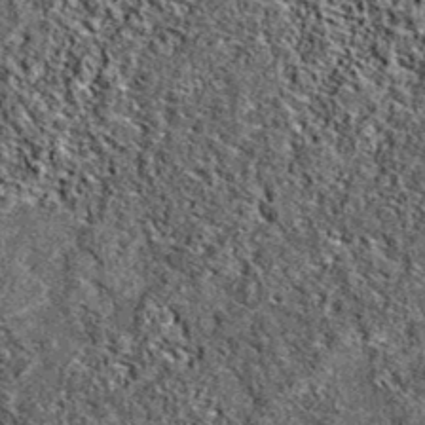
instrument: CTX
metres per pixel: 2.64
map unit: eAb
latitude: 38.6490
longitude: 106.0850
